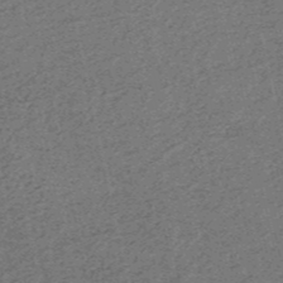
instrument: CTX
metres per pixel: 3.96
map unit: HNb
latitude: -51.9745
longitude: -51.2537
